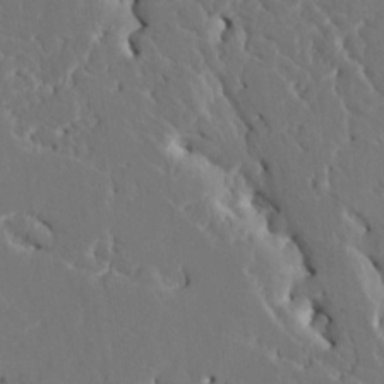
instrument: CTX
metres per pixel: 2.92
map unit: HNhu
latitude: 6.8947
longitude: -4.8380
